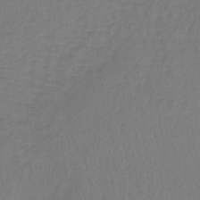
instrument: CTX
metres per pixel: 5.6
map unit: lHb
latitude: -41.5021
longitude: 64.1228
